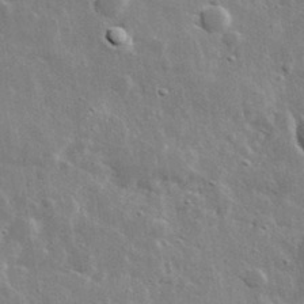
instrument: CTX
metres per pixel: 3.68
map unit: lHvf
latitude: 32.9514
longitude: -90.5357
